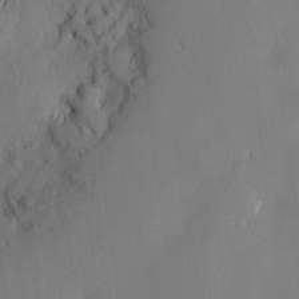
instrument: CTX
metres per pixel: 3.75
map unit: Nve
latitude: -7.8611
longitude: 175.8044
